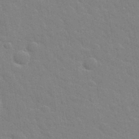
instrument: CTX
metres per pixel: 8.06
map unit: Hto
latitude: 34.9513
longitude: -51.8961
